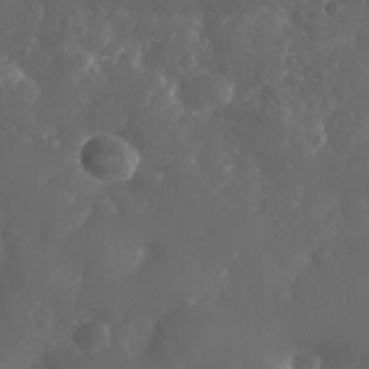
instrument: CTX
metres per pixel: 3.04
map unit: Nhu
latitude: 26.2901
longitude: -63.9717
